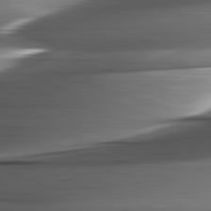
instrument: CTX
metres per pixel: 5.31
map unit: lApd
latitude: 82.4978
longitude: -144.4790
